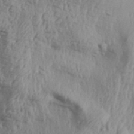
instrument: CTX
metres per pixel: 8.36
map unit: Aa
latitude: 31.7072
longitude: -135.0458
